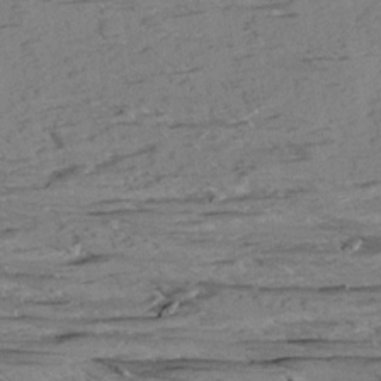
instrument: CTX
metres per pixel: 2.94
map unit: Aa
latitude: 9.2726
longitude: -139.8961
